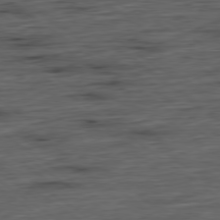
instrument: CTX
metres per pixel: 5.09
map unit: Hpe
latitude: -79.4643
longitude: 11.8989
